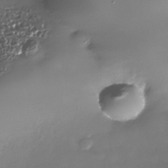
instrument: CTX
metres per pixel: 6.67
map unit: Nhe
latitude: -34.4818
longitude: -88.8191
